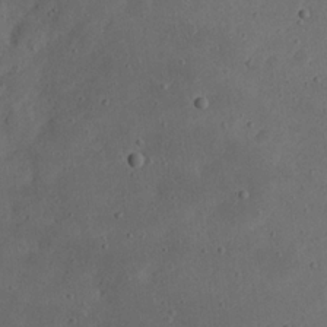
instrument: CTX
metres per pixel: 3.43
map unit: eHh
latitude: 21.4049
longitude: -70.2711
